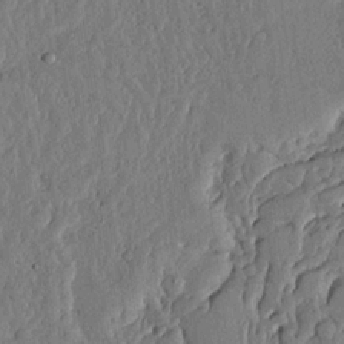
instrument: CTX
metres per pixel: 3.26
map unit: lHvf
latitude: 19.0647
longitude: -116.3278
